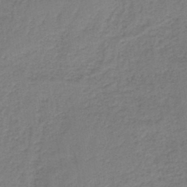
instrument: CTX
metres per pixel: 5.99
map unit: HNb
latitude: -42.7652
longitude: 49.4833
